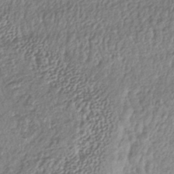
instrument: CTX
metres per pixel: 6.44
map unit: lHb
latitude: -39.3888
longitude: 68.3117
